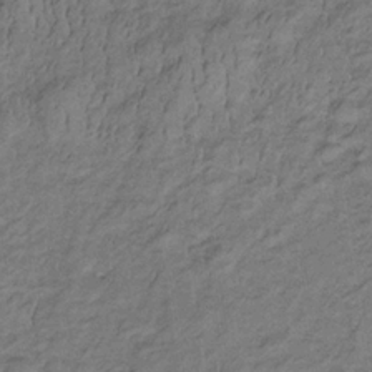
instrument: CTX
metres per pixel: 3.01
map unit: lHb
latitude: -33.0676
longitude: 65.7100
